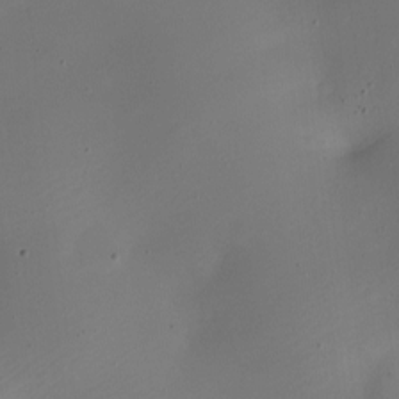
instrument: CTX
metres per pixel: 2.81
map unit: Nhe
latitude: -19.7100
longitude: 144.9353
